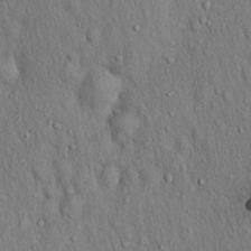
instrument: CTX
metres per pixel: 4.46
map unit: Hto
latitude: 16.2712
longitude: -58.8569
